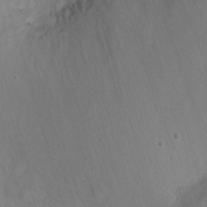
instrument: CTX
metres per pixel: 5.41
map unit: Nhu
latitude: -7.6910
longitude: -41.3103
